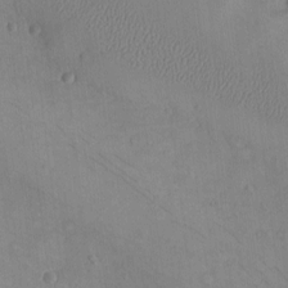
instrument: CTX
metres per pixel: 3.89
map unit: eHh
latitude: -9.5399
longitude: -67.9150
